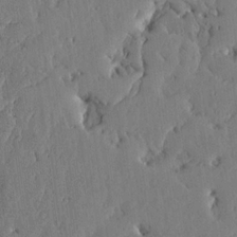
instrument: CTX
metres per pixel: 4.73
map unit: lHvf
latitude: 18.9136
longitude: -116.2334
